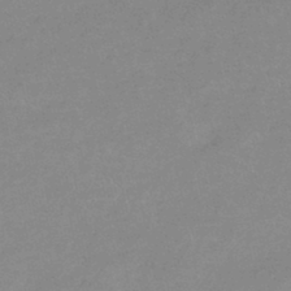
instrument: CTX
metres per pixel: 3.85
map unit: eHb
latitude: -45.0109
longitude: 85.2942
